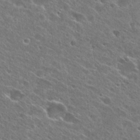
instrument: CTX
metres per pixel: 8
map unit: Hto
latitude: 26.7435
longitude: -44.6679
